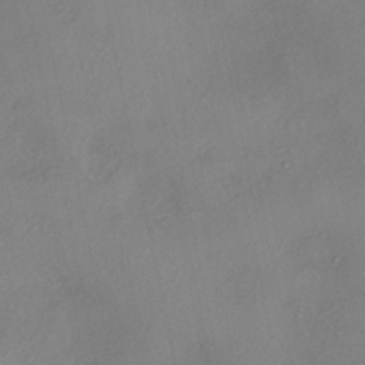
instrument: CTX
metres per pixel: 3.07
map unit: eHh
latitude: -42.3306
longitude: 122.5385
